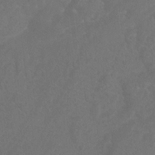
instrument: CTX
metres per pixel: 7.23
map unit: Htu
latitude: -10.7085
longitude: -73.5182
